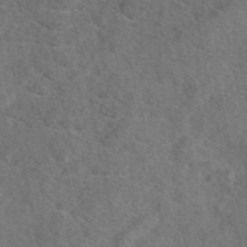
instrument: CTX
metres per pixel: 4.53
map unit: eAb
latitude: 48.3278
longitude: 105.8989
